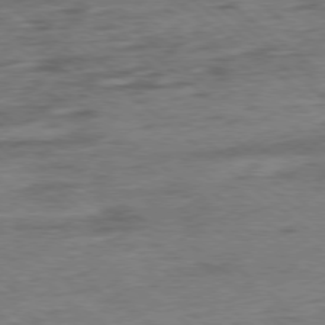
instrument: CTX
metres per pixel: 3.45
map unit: Ap
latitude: -78.8975
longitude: -101.0648
